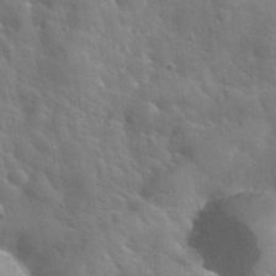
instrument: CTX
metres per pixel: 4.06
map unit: Hto
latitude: 34.1577
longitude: -39.5749
